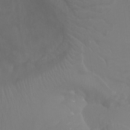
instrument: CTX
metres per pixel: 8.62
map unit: Ht
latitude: -4.6329
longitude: -18.6301
